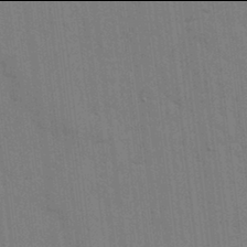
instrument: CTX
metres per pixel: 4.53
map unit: lHvf
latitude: 17.9906
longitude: -113.4615
